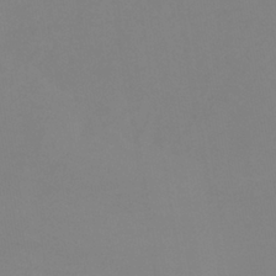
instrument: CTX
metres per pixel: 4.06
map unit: lHb
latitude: -37.5210
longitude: 74.2551
